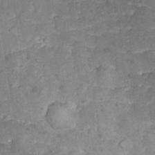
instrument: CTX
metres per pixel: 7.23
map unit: eHh
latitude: 31.6883
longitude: -65.0647
